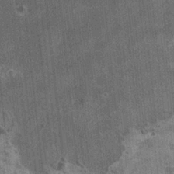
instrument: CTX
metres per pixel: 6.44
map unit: HNhu
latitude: 3.6883
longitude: 4.8786
